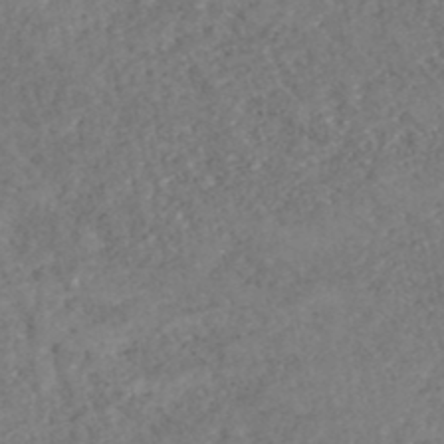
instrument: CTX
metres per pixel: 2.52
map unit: HNhu
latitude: -47.2376
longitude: 97.0676
